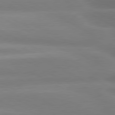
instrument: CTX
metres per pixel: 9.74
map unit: lApd
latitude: 80.4979
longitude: -135.4048
